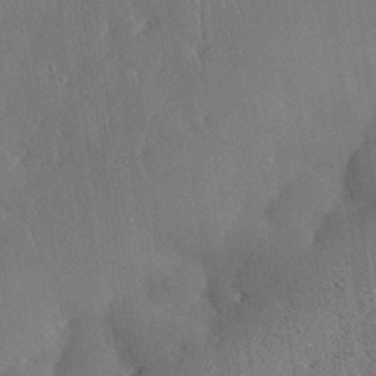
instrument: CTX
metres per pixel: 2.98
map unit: lHvf
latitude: 33.3671
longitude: -91.6694
